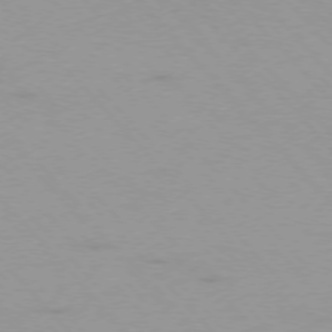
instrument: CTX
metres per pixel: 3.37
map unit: Ap
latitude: -76.5196
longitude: -69.9528
